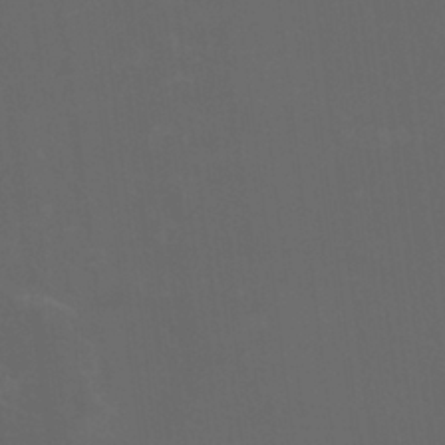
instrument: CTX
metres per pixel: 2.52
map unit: HNhu
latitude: 1.2348
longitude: -1.5182
